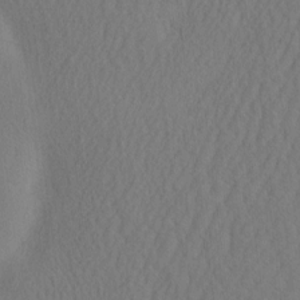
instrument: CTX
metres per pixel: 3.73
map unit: eHh
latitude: -2.8596
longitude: 16.3873
